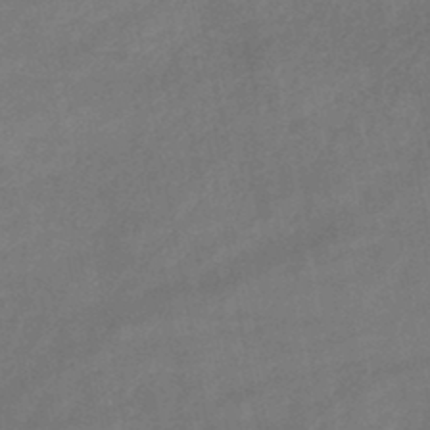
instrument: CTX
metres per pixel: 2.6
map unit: lHb
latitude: -45.5777
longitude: 62.0850
